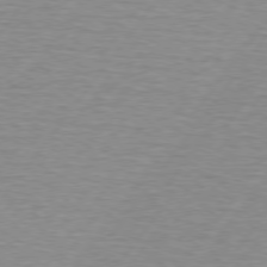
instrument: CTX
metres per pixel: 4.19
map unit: lApd
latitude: 75.3671
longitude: -79.1403
